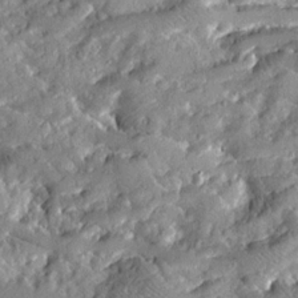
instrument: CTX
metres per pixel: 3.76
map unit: Ave
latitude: 19.0458
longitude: -129.5182
